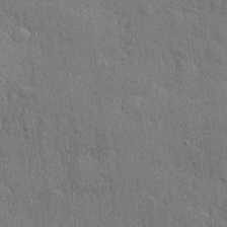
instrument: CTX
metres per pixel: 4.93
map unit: eHh
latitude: 4.6868
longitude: -75.5749
